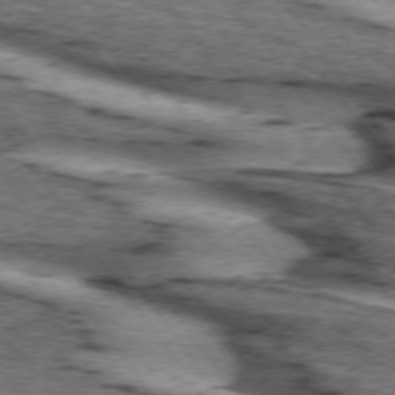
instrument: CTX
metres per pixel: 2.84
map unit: lApd
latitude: 74.1767
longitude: -75.7828
